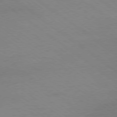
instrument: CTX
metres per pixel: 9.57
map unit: Ap
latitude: -79.1431
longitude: -54.2144
